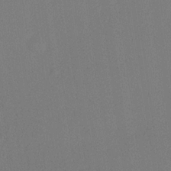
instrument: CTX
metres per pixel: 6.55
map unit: lHvf
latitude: 21.9339
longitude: 140.8219
